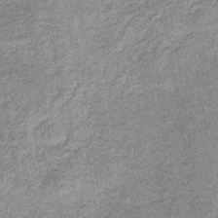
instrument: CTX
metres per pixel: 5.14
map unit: lHb
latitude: -36.1227
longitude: 65.4833
